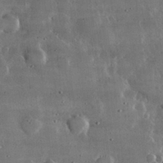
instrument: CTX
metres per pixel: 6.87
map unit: lHvf
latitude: 32.6113
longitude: -91.0836
